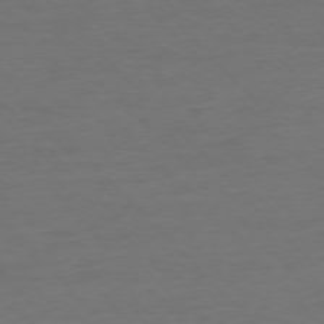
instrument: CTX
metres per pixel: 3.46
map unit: Ap
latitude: -77.3888
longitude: -83.0080
